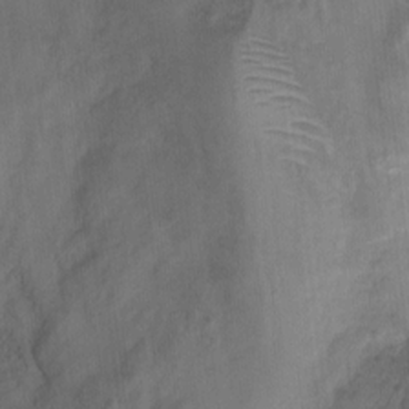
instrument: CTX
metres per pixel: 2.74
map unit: Ht
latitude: -0.4818
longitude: -17.1592
